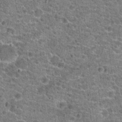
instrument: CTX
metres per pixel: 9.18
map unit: Hto
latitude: 20.7058
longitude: -42.5924
